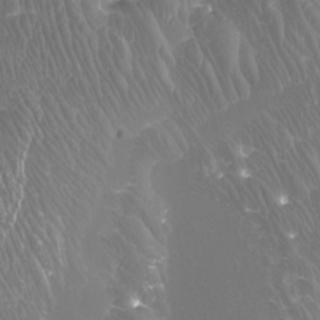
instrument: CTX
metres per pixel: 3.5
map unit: Nhu
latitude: -9.9178
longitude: -75.7450
